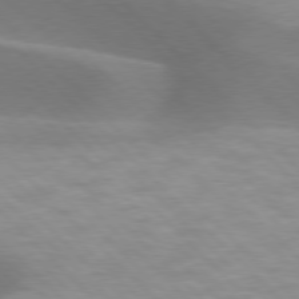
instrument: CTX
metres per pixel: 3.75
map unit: lApd
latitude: 76.9891
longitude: -51.2537
